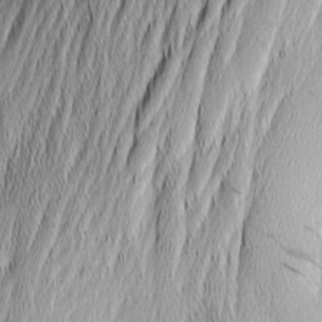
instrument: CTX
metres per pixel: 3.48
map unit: Nhu
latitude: -4.4818
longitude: -151.6694
